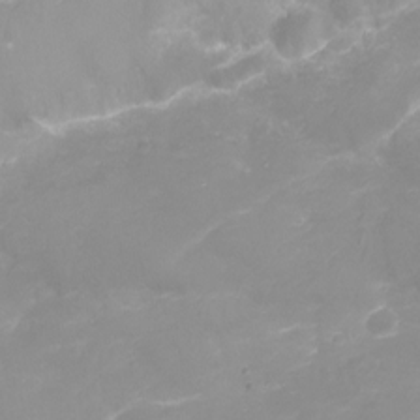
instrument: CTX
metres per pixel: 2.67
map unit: Ht
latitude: -16.5196
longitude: -43.9339
